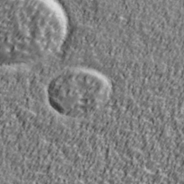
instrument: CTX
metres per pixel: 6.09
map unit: Ave
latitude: 41.3859
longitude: -112.2900
